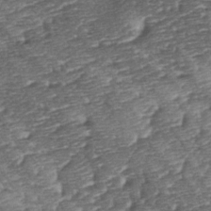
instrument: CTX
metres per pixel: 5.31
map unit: lAa
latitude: -2.5384
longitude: -127.9906
